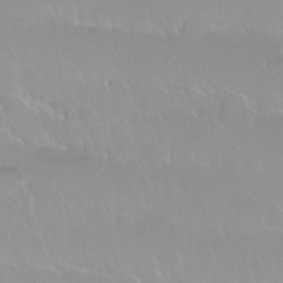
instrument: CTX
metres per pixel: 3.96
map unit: Nhu
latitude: 29.7449
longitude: -56.0633
